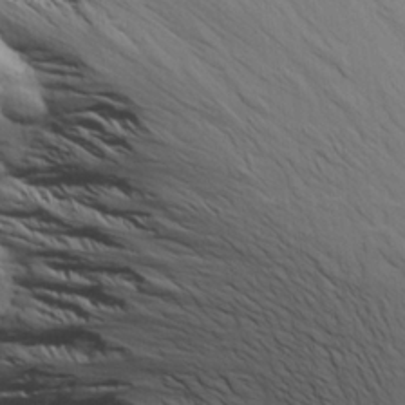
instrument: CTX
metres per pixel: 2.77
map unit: Aa
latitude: 21.7261
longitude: -142.1578
